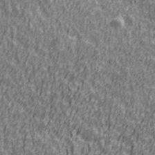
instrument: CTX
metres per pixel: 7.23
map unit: Ave
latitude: 41.3292
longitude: -112.5357
